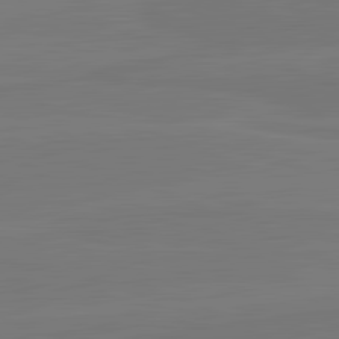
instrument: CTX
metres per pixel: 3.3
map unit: lApd
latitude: 82.3278
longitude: 164.9164
